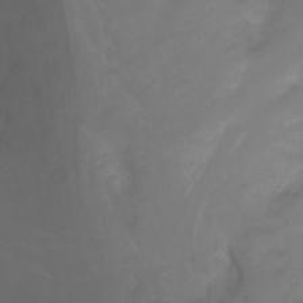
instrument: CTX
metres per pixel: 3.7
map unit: Nhu
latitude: -7.0108
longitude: -82.7246
